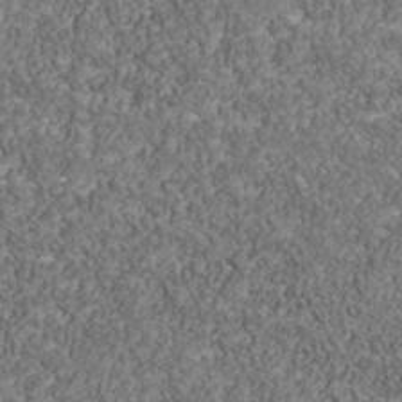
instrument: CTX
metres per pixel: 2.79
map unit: Nhu
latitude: -39.3888
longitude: -85.0836
